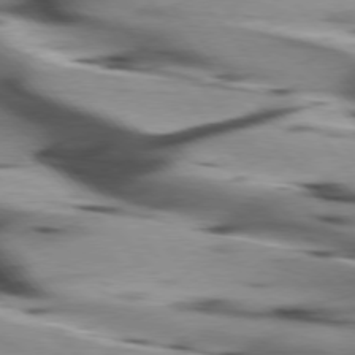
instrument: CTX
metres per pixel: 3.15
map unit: lApd
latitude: 75.7639
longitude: -64.2522
